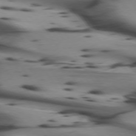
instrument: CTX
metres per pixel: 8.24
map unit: lApd
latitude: 74.3089
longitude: -64.6679
